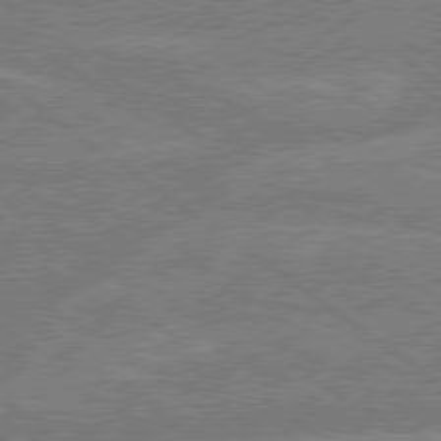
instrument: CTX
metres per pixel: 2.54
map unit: Hpe
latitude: 78.7813
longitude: -130.3468
